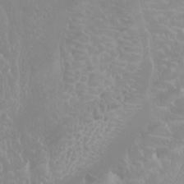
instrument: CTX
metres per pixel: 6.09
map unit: Htu
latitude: -4.7085
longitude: -88.9514
